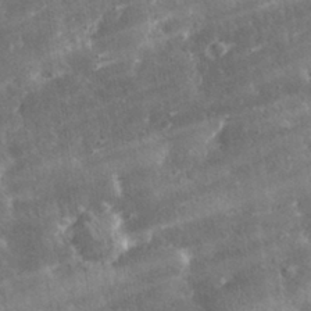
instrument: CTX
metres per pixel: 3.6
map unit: lHvf
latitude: 31.4238
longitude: -91.8205
